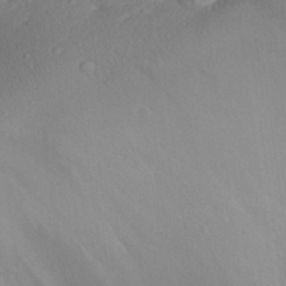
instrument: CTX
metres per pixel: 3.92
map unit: Aa
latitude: 29.9339
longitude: -133.9717
